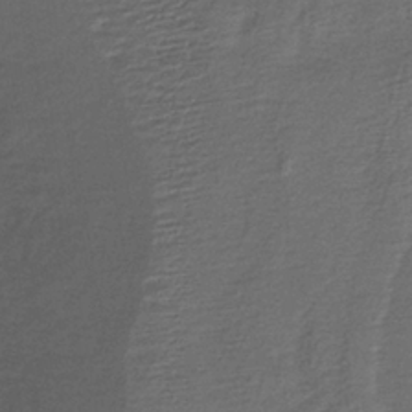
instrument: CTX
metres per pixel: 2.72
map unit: lHb
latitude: -35.7855
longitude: 63.5777
